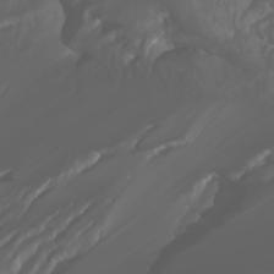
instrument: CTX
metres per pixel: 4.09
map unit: Htu
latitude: -1.1809
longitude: -75.8394
